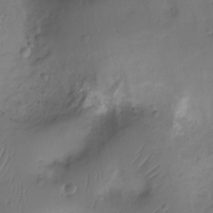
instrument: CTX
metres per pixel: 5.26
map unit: Nhu
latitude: -11.1809
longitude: -21.8017
